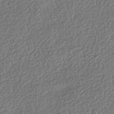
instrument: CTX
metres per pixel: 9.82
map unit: HNhu
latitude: -41.8233
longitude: 98.5763
